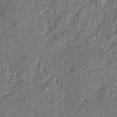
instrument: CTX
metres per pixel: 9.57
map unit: Htu
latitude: -7.2943
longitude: 177.4077
